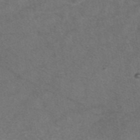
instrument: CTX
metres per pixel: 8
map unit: eAb
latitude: 47.4238
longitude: 110.0283
